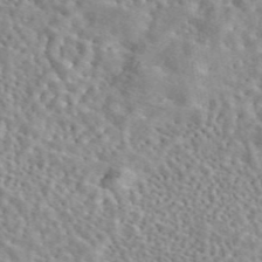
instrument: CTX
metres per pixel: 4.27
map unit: eAb
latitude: 44.6679
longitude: 112.6897
